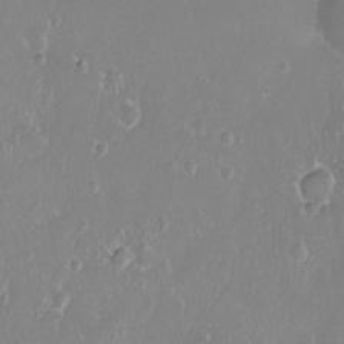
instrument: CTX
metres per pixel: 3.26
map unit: Ht
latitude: -8.1039
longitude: -20.3656
